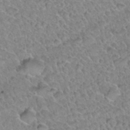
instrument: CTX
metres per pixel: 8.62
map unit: Hto
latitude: 34.8002
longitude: -48.2145
